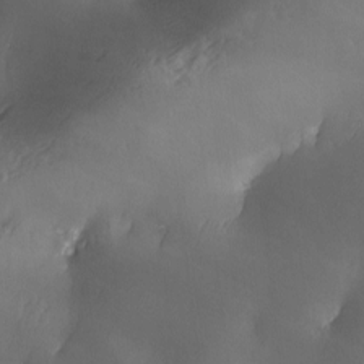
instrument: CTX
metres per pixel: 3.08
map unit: Ave
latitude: -6.4062
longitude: -120.8191
